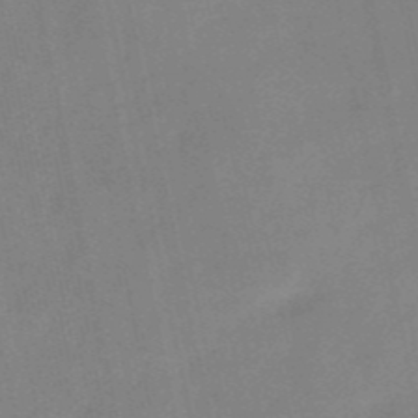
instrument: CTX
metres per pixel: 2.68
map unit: HNb
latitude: -52.8219
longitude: -49.7261
